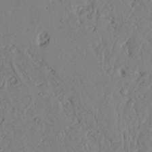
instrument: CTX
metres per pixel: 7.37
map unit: Ave
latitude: 23.9150
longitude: -132.7057
